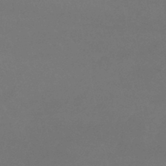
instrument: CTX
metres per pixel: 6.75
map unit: lHb
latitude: -38.3118
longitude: 73.1998
